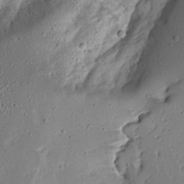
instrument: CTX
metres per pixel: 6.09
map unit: Ave
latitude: 12.7813
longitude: -137.8773
